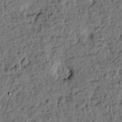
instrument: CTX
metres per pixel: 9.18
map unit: Htu
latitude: 0.1200
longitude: -179.2159
